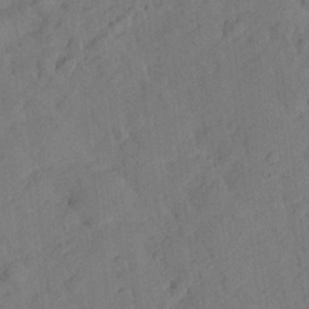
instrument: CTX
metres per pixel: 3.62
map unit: lHvf
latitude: 14.5735
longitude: 178.5007
